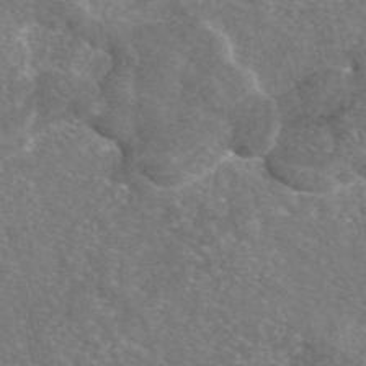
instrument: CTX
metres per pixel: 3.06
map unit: eAb
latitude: 46.6869
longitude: 110.5006
